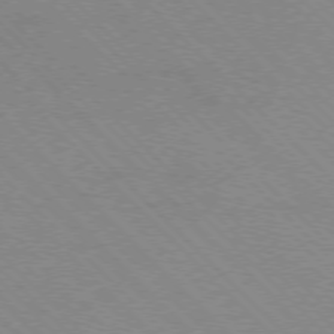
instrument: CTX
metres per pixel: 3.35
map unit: Ap
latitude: -77.5210
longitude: -66.8946
